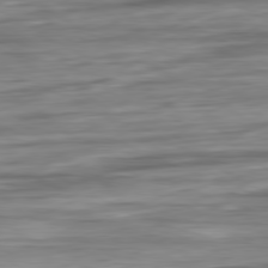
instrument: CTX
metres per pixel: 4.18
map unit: Ap
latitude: -81.0109
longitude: -68.1578
